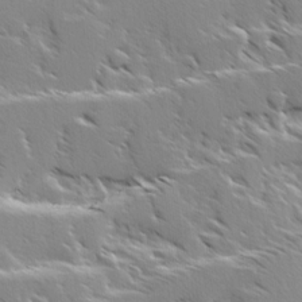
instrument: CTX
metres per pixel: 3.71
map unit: Ave
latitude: 8.3467
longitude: -104.3657
